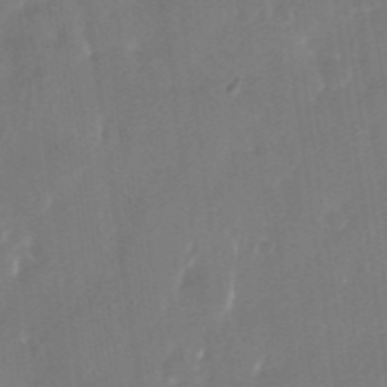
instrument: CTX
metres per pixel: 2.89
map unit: Nhu
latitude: -28.8597
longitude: -69.4993
